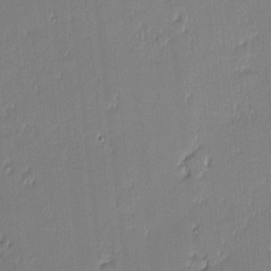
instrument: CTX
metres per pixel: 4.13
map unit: eHh
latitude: -3.2942
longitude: -82.4412
